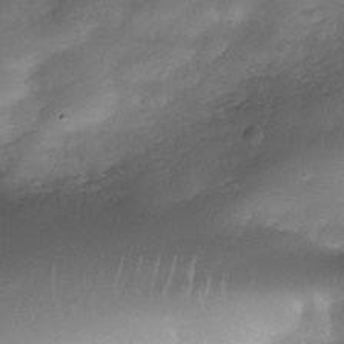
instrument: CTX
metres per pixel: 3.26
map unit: Nhe
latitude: -34.8975
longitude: -145.9717
